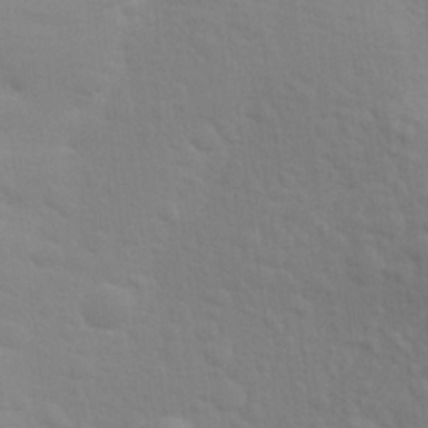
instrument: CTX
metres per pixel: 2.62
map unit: Aa
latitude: 25.8016
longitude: -145.4993
